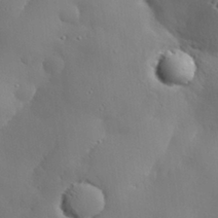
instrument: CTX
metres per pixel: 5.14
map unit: eHh
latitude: 30.1200
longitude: -82.4790
